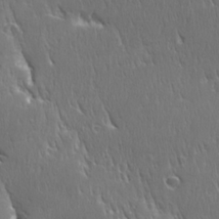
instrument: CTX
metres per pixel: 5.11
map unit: Ave
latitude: 22.7057
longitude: -135.4993
